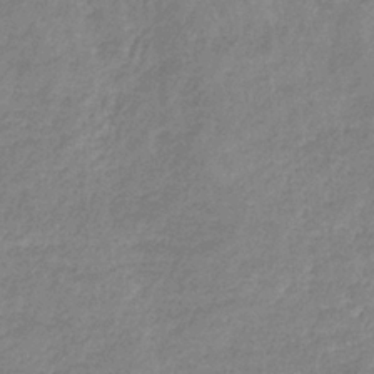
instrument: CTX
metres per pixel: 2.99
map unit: HNb
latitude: -34.7085
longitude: 55.4455
